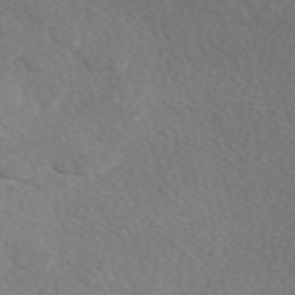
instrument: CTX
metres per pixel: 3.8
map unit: eAb
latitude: 49.2348
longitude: 117.5777
